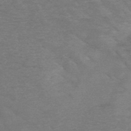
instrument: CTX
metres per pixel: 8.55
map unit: HNb
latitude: -48.0094
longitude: -48.9136
